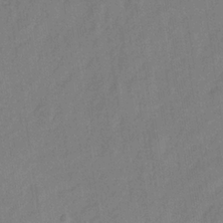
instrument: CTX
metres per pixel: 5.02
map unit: Hve
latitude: -33.2565
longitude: 92.3117
